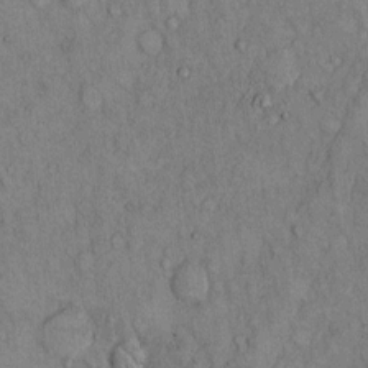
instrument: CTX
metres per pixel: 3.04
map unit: Hto
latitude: 9.2348
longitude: -59.4426
